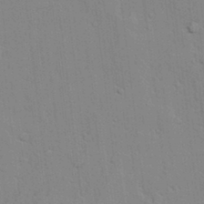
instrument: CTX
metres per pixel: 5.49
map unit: lAvf
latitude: 24.4978
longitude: -111.7639
